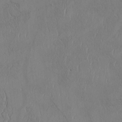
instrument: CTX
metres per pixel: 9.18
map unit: Htu
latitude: 2.7624
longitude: 148.3873
